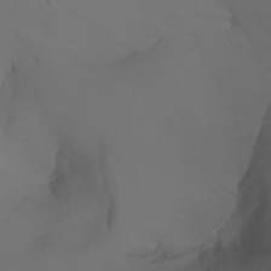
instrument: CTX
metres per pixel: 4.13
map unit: Nhu
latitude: -7.3698
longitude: -80.7435
